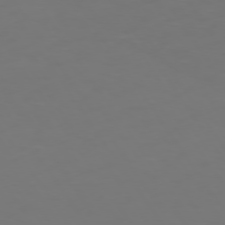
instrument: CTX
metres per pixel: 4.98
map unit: Hpe
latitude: 73.4994
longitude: -127.5182
